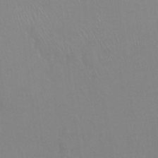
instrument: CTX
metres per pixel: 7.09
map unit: Ht
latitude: -8.4629
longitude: -36.9514
